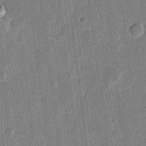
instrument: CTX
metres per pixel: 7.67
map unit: eHh
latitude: 10.9892
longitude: -65.9717
